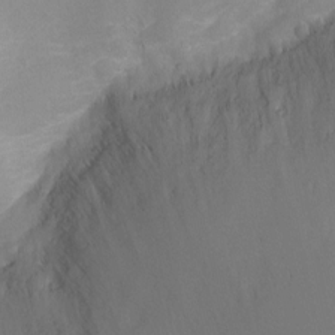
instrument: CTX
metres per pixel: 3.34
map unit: Ht
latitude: -7.0675
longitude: -23.7827
